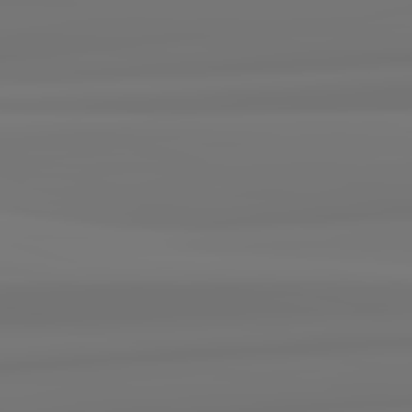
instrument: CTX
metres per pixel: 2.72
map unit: lApd
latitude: 82.5356
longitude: 171.3510
